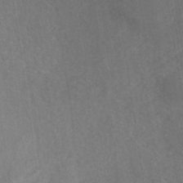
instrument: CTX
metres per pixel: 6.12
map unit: ANa
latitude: -38.9731
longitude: 96.2740
